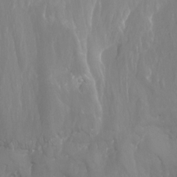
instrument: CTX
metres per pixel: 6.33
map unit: Nhu
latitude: -9.8044
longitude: -75.9150
